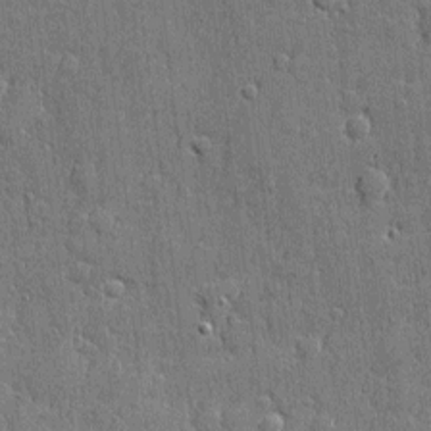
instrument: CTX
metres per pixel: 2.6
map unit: eHh
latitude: 5.5182
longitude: -75.3482
